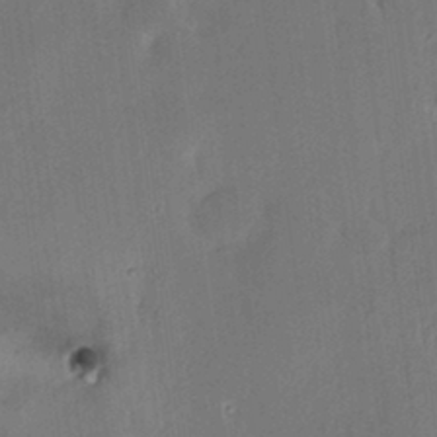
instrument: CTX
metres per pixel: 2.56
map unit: HNhu
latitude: 5.3482
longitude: 12.6141
